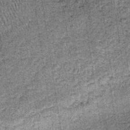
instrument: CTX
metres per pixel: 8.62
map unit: lHb
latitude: -38.8408
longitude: 67.2565
